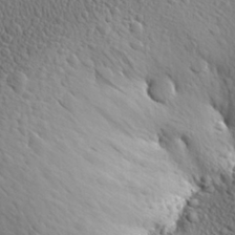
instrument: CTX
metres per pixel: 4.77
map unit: Aa
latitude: 27.9717
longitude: -142.4790
